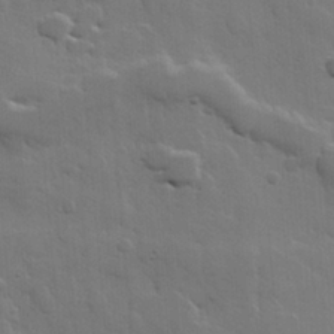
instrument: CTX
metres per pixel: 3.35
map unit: Hve
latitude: 23.2348
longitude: 149.3888
